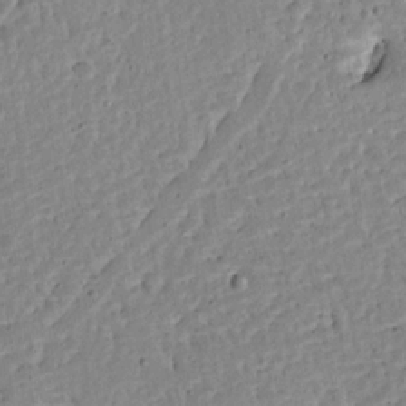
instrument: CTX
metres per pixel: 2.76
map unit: Ave
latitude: 13.2537
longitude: -138.7057
